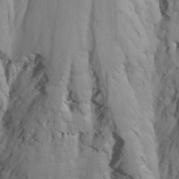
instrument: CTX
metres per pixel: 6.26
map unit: Nhu
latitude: -4.7463
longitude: -87.1592
